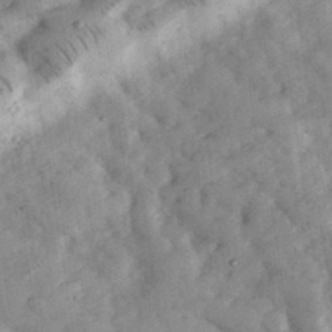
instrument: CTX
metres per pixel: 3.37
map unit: eHh
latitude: 35.4048
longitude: -68.8191
